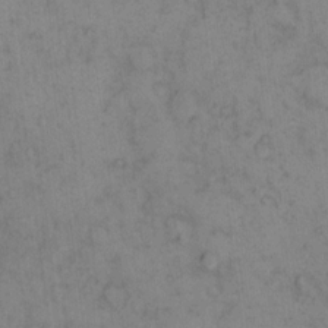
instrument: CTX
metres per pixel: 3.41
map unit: eHh
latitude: 13.5560
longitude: -63.7639
